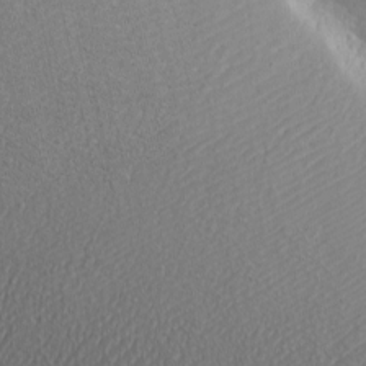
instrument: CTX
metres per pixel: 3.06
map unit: eHh
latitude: -4.4629
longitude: -80.7246
